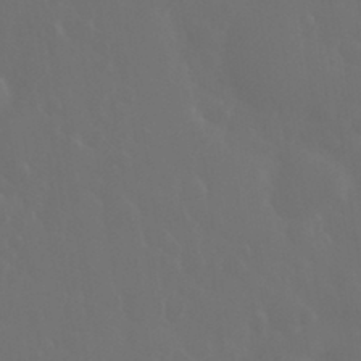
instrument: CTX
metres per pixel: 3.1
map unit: eHh
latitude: 33.7072
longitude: -58.7624
